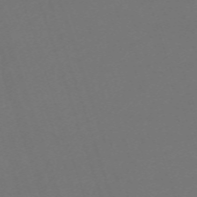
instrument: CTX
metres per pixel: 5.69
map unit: eHh
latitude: -63.2565
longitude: 51.7289
